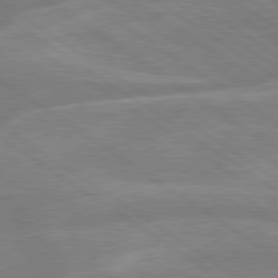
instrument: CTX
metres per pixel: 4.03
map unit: lApd
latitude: 79.2537
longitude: -122.7246
